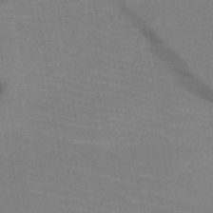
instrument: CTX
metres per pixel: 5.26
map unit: HNb
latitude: -49.8989
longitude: -45.0836
